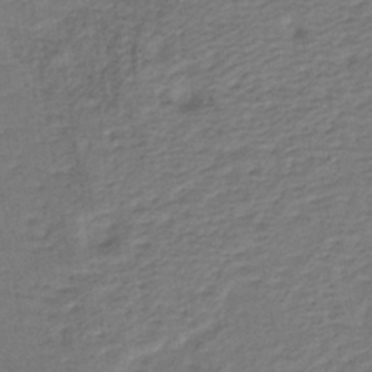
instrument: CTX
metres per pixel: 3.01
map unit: lHb
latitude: -38.4062
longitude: 56.8975
